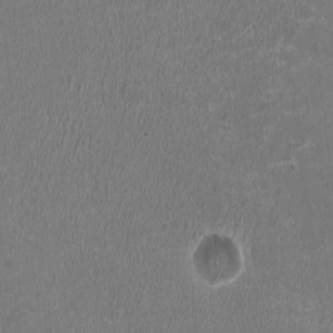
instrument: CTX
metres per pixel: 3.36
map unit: HNhu
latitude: -2.4817
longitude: -0.0633
